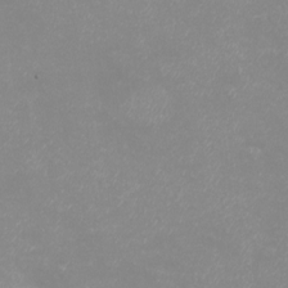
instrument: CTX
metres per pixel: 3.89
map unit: eHh
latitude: -12.6519
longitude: -59.9528
